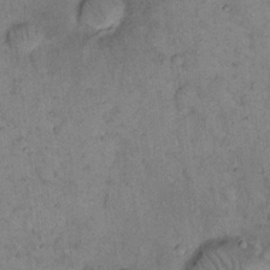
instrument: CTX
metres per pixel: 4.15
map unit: eHh
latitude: 15.2726
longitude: -64.8947
